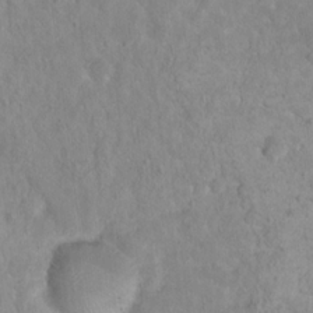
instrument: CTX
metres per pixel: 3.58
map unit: Nhu
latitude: 16.8191
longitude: -30.8002
